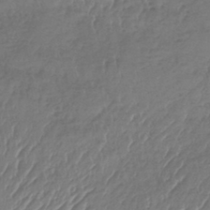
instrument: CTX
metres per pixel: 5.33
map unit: lHb
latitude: -39.5966
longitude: 68.4440
